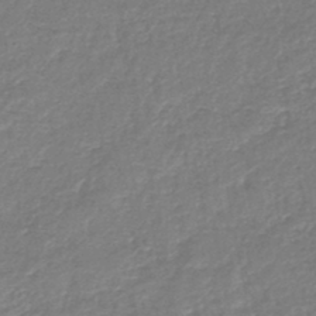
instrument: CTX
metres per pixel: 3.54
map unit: lHb
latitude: -44.2740
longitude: 69.5588
